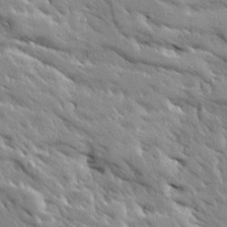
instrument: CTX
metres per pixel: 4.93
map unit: Ave
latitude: 19.7449
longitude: -136.0444
